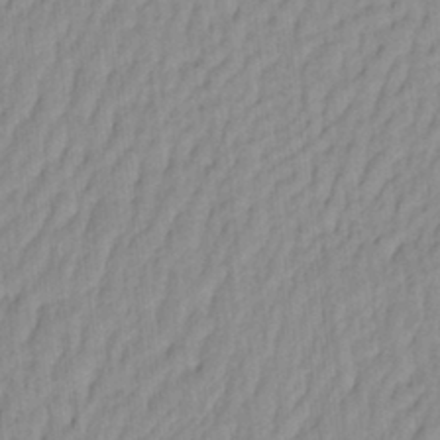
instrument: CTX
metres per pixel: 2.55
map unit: eHh
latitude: -4.0283
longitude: 15.0109
